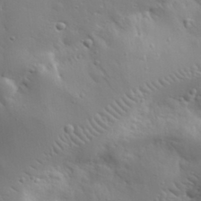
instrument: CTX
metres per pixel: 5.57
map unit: lHvf
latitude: 33.7072
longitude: -81.9339
